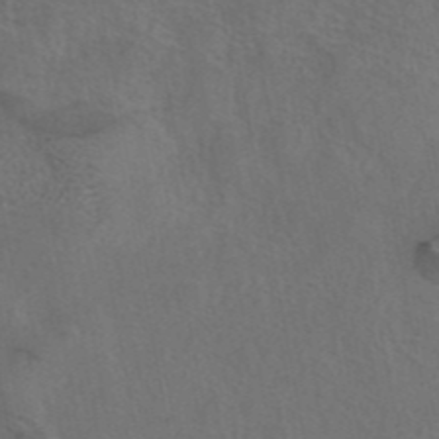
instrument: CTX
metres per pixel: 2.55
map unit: eAb
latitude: 43.0270
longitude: 104.7652
